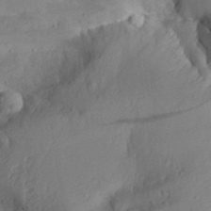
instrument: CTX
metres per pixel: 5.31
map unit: Aa
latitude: 29.3481
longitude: -133.8205
